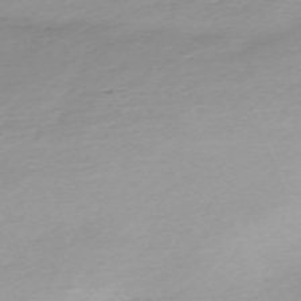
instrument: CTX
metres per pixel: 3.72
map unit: Nhu
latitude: -67.3132
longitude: 39.6344
